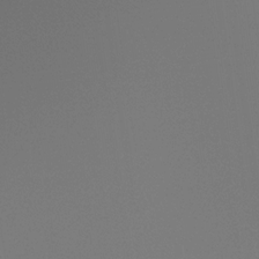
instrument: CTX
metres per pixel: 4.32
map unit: Ht
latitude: -16.4062
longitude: -48.9136
